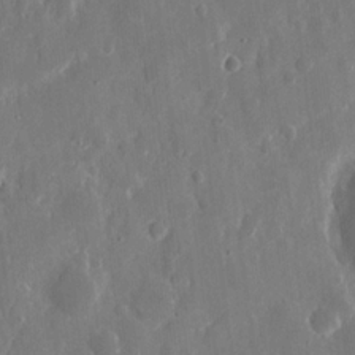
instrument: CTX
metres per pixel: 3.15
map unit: eHh
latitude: 11.3104
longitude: -71.2537
